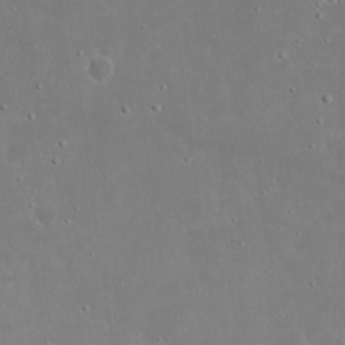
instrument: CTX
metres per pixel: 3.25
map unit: eHh
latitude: 19.3670
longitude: -72.5735
